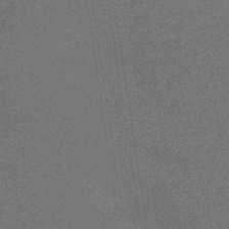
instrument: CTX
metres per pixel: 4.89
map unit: lHb
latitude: -35.8611
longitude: 59.6154
